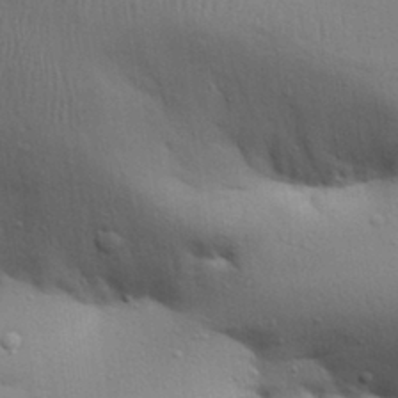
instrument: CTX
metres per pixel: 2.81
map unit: Aa
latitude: 30.6113
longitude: -145.6883
